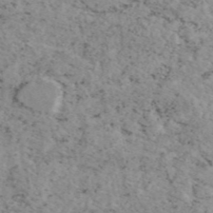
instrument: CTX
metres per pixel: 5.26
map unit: eAb
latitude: 45.5938
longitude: 112.3117
